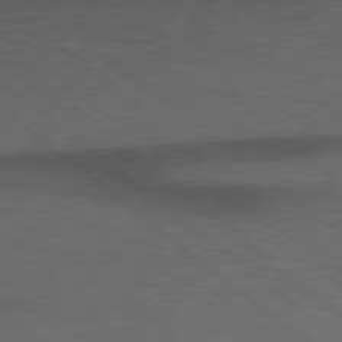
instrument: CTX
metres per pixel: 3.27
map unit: Hpe
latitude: 78.2334
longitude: -160.8947
